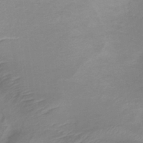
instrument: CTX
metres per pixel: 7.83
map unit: lHb
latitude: -37.3698
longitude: 73.4265
